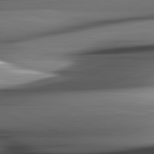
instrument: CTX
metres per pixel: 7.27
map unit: lApd
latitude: 82.4412
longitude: -144.6490
